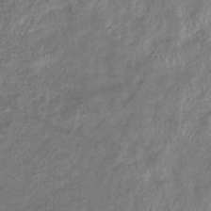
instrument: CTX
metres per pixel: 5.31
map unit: eHb
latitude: -38.4629
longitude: 78.4440
